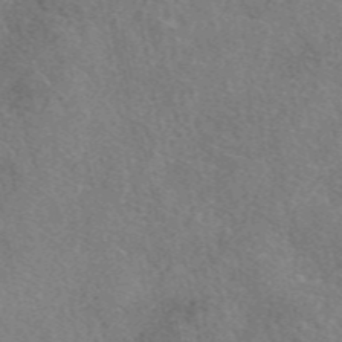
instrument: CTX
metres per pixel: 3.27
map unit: eAb
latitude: 48.3089
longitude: 110.0850
